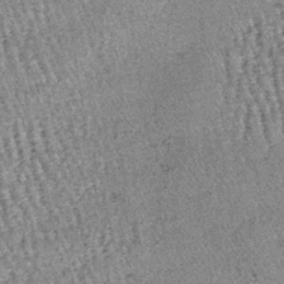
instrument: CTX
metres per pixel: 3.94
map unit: lHb
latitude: -38.6329
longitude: 67.1054
